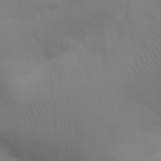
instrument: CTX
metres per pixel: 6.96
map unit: Nhu
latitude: 21.3671
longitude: -73.2537
